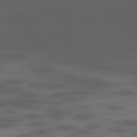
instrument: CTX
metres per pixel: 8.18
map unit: Hpe
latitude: -76.2362
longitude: -11.2348
